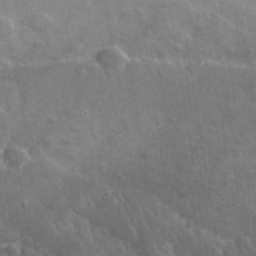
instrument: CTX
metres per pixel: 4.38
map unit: lHvf
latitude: 36.6302
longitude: -91.5182
